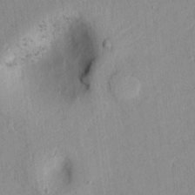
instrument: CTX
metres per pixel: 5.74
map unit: lAvf
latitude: 8.5735
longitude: 168.0283
